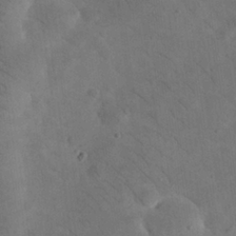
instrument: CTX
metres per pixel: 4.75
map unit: eHh
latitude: 24.6301
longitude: -67.3481
